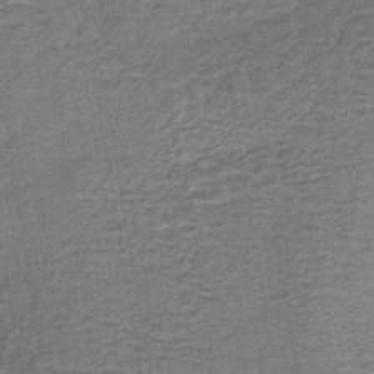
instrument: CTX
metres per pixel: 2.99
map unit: lHb
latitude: -40.7274
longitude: 59.5021
